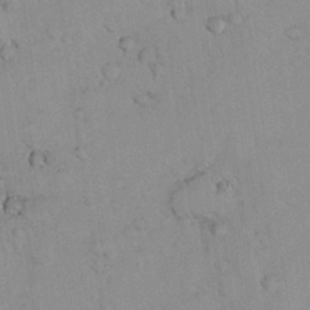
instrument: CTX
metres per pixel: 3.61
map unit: lHvf
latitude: 13.5749
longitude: 178.9919
